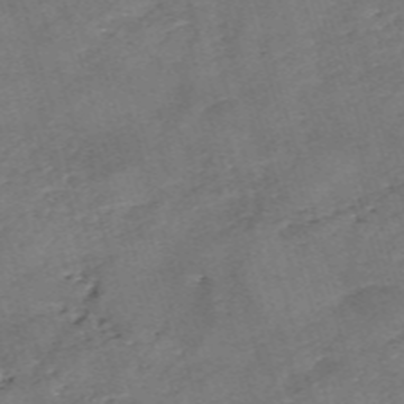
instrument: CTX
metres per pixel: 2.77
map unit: eHh
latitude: -54.8786
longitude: -90.8191
